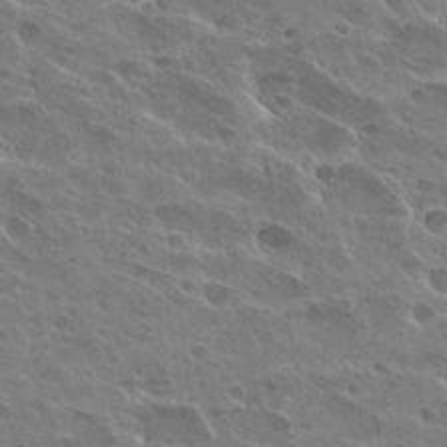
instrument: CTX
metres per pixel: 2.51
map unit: Hto
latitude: 27.1970
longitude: -40.7057
